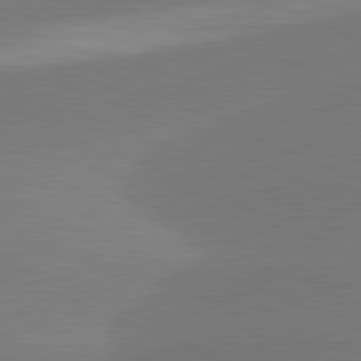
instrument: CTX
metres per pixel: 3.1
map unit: lApd
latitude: 81.8772
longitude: -155.1592
